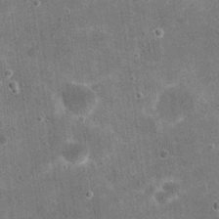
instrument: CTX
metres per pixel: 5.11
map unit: eHh
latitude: 20.5168
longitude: -65.8394
